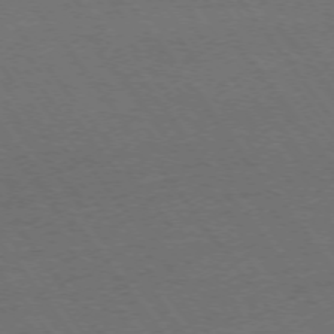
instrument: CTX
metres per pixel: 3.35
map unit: Ap
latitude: -74.5385
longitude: -77.4237
